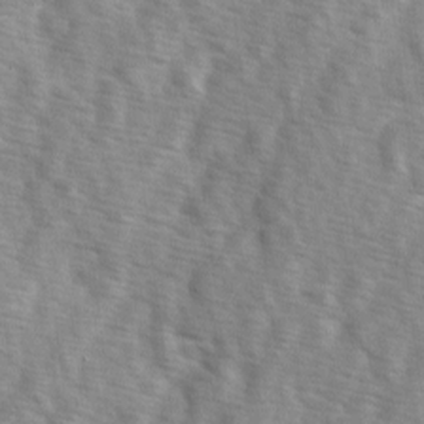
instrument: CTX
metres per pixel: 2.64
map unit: Ave
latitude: 1.6694
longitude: -112.2144
